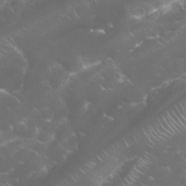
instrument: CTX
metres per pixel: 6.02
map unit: Nhu
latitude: 24.2333
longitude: -60.2144
